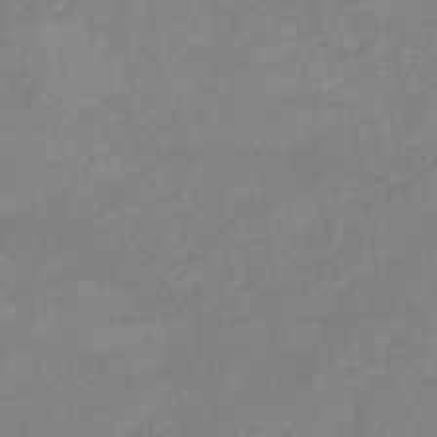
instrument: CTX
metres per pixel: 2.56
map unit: lHb
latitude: -44.5952
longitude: 67.1809
